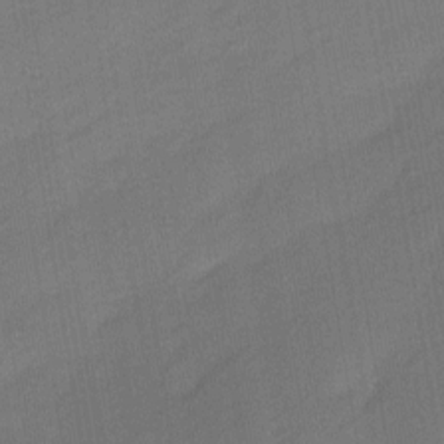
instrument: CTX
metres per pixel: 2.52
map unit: Ave
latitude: -0.3873
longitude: -114.0444
